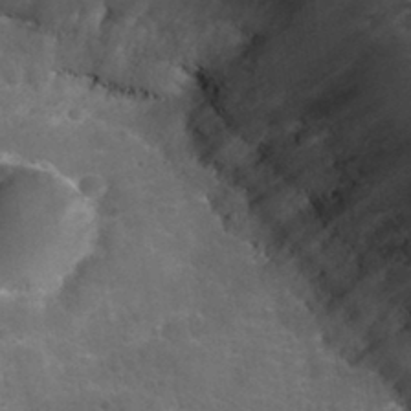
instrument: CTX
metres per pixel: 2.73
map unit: Nhu
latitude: 32.1767
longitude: -51.2914
